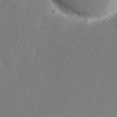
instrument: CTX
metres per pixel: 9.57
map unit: eHh
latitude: 17.4615
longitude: -67.2725
